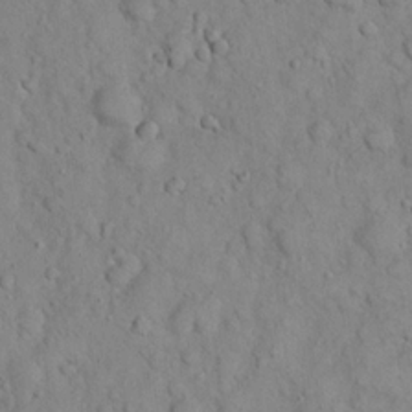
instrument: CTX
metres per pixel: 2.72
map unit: eHh
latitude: 21.2537
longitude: -59.0081
